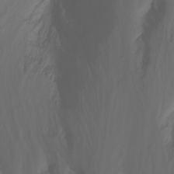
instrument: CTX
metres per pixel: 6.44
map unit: Nhu
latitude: -11.8422
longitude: -64.6490
